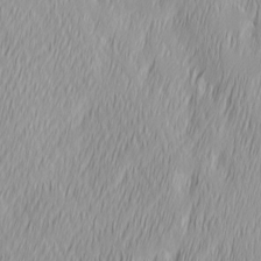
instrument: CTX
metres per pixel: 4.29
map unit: Ave
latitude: 2.7057
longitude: -113.5371
